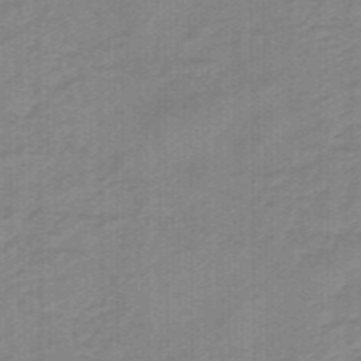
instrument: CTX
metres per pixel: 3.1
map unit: eHb
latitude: -45.5399
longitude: 83.4265
